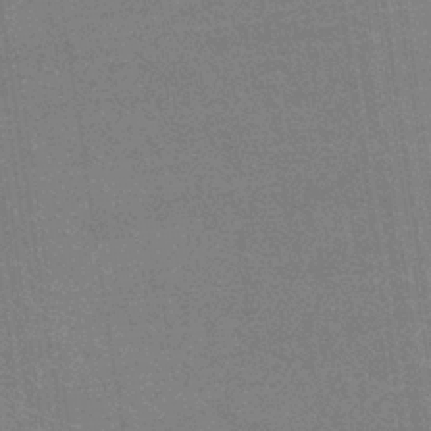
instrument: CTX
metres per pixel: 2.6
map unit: eHb
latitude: -37.0297
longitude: 76.6707
